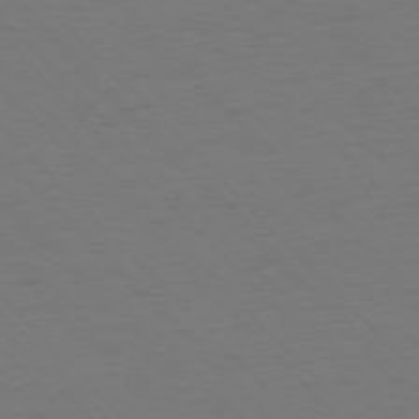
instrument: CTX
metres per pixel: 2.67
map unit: Ap
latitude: -76.7463
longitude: -85.6883
